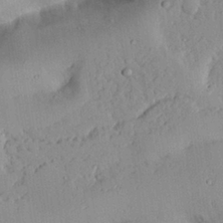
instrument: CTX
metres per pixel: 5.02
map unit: Aa
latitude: 27.8017
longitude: -129.8583
